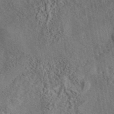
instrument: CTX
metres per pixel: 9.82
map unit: eAb
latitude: 43.7072
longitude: 115.7855
